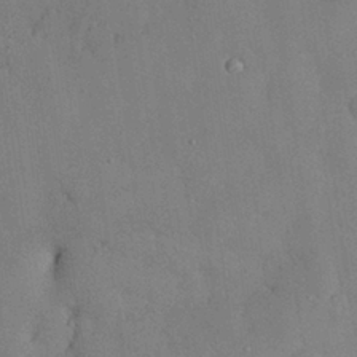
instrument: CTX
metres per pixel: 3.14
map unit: Nhu
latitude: 27.9339
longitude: -70.2711
